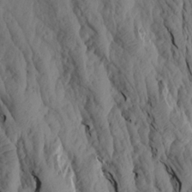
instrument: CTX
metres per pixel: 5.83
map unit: Aa
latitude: 18.4223
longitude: -146.3846
